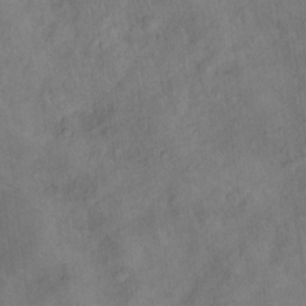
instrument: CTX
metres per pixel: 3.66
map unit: Hto
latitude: 14.4034
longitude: -37.5371
